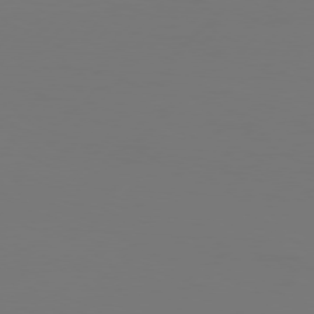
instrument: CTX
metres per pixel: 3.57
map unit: Hpe
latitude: 76.4223
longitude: -137.4805
